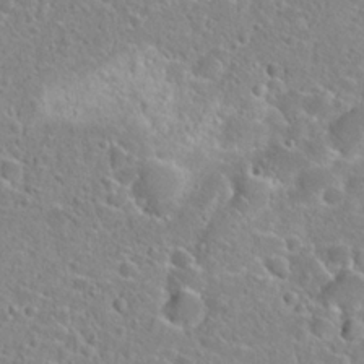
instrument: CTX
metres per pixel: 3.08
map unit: Hto
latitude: 24.0255
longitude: -46.4223
